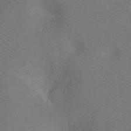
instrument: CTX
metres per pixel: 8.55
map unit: Ht
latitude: -7.8422
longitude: -20.0444
